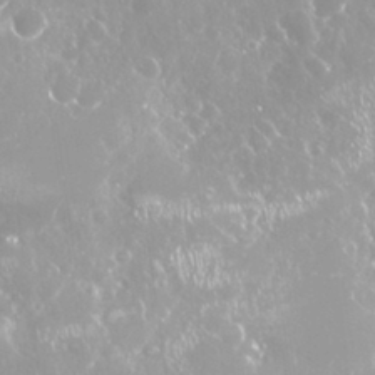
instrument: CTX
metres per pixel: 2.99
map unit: Nhu
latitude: 28.7624
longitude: -60.2900
